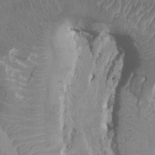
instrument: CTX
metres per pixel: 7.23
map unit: HNhu
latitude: 3.8583
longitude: -3.7260
